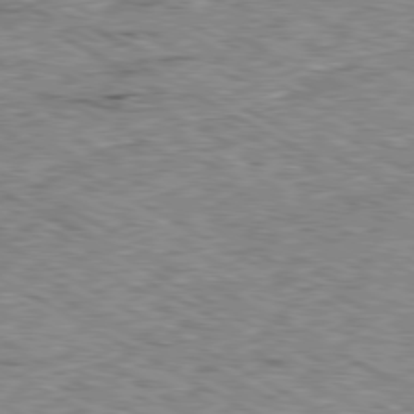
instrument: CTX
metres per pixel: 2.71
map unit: Ap
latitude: -80.5196
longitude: -50.2333
